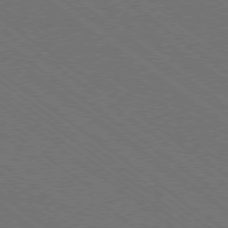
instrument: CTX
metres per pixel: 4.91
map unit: Ap
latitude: -79.3131
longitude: -64.4601
